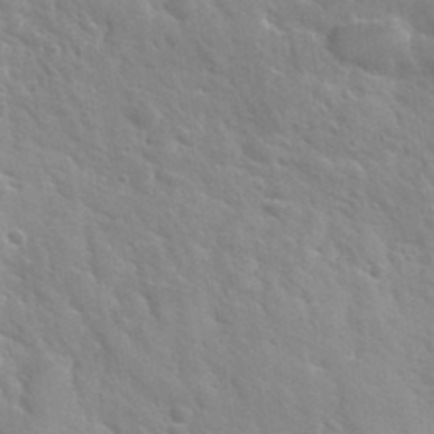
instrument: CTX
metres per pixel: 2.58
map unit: Hto
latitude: 34.0633
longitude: -39.5749
